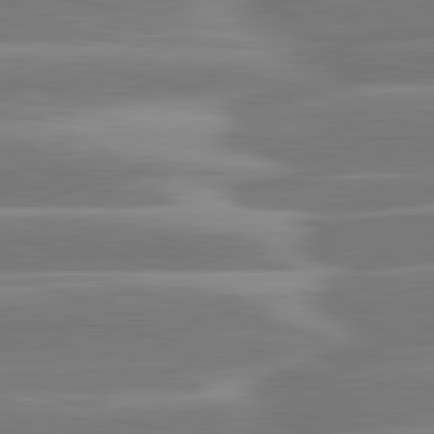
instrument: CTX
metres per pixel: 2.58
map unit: lApd
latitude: 81.1403
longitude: -129.2159
